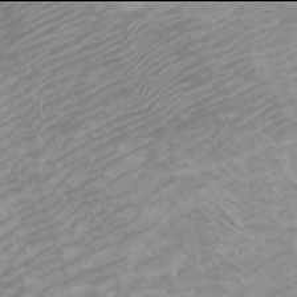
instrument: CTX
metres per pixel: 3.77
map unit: Htu
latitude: -6.0094
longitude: -74.5357
